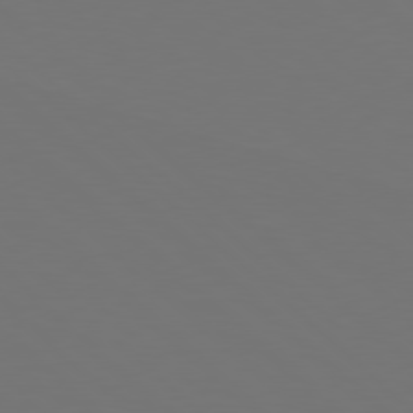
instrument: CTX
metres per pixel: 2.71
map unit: Hpe
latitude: 78.1956
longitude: -175.8961
